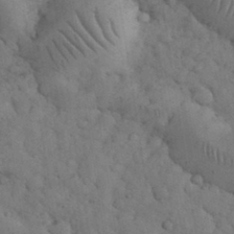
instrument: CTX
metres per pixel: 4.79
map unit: eHh
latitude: 33.1592
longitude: -67.2725
